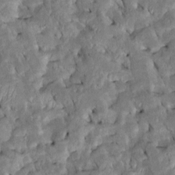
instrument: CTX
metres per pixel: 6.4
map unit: Htu
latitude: -6.7274
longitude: 145.5210
